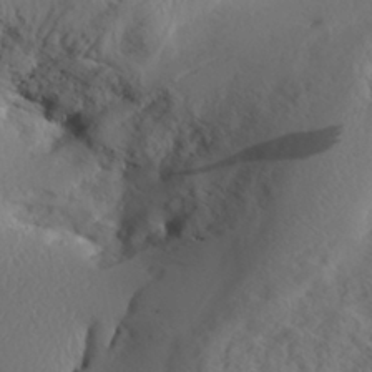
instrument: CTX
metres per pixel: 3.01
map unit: Aa
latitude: 30.3845
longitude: -133.6127
